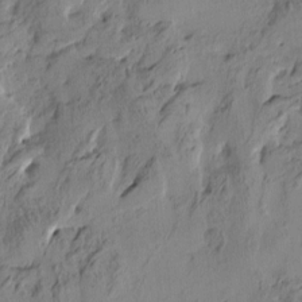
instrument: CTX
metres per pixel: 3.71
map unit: Htu
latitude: -4.2172
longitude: -177.2537
